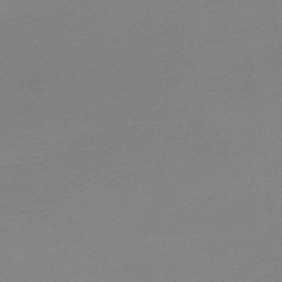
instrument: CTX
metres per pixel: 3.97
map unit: lHb
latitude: -48.0661
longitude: 66.1228
